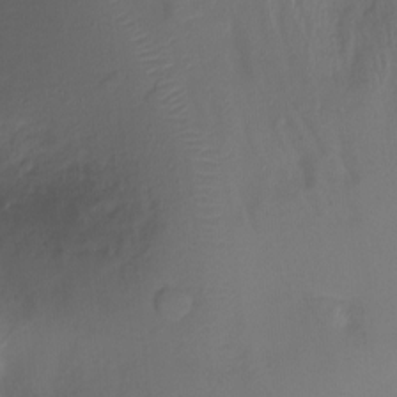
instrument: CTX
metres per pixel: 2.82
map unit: Ht
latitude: -11.4454
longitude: -34.8569
